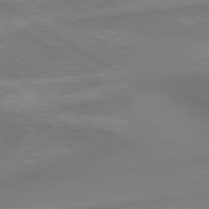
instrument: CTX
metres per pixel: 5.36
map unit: lApd
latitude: 79.7072
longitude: -172.8569
